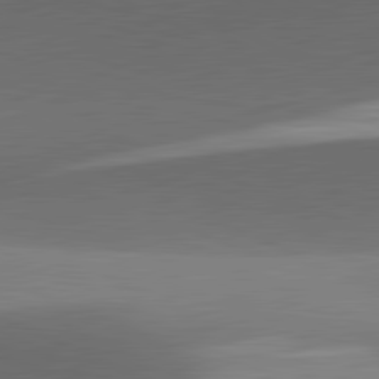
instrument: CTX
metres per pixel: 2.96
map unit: lApd
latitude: 81.7450
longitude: 134.1417
